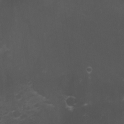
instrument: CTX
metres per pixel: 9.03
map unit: Htu
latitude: -5.0675
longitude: -88.0633
